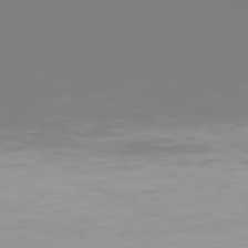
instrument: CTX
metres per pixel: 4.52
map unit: Hpe
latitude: 77.6882
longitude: -136.3656
